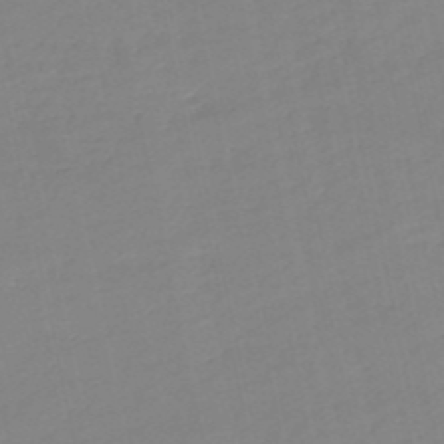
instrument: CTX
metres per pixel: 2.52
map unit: eHh
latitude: -52.3306
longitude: -24.6112
